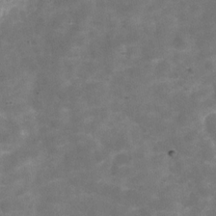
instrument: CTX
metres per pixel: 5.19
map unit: Hve
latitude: -30.2550
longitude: 92.7085
